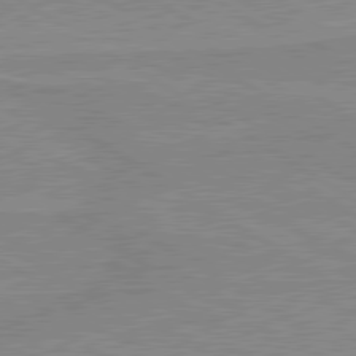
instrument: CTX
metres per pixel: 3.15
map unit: lApd
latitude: 80.0255
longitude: 169.6344
